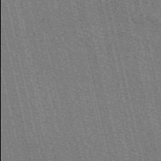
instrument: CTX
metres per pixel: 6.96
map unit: eAb
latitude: 50.9891
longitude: 110.0094
